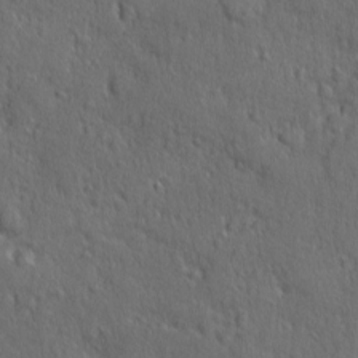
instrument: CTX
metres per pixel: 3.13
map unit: Ave
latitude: -9.1809
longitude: -119.1970
